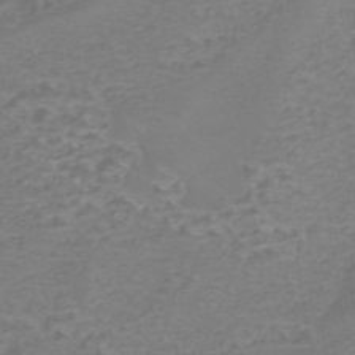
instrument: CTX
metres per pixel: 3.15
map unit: Nhe
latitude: -45.4265
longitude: 152.8786
